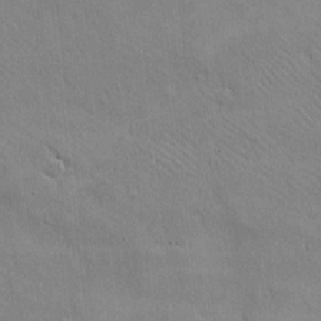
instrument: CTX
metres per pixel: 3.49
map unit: eHh
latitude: -8.0472
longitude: -69.4615
